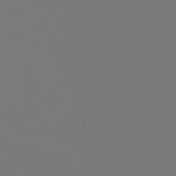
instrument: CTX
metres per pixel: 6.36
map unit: Hpe
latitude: 75.9906
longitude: -141.9906
